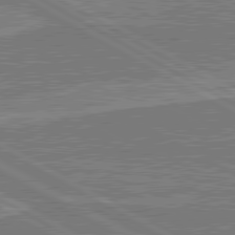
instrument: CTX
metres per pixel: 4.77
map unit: lApd
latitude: 80.4979
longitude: 144.4629
